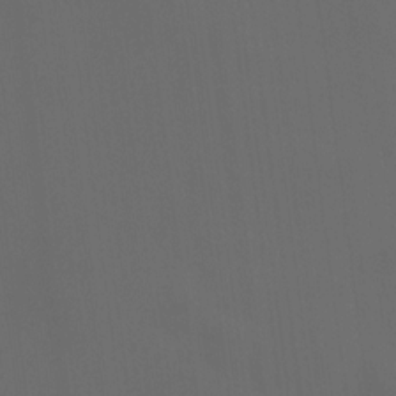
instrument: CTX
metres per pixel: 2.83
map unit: HNhu
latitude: 10.5357
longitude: 10.0472
